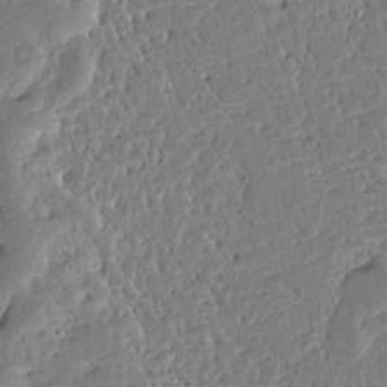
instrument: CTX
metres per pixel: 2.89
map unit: Ave
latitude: 13.4049
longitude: -138.0633
